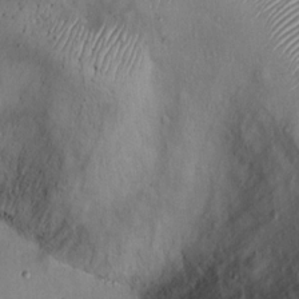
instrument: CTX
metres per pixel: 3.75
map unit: Ht
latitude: 15.1593
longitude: -41.0836
